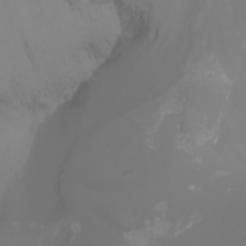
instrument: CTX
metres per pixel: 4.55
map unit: Nhu
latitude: -7.2943
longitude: -83.6504
